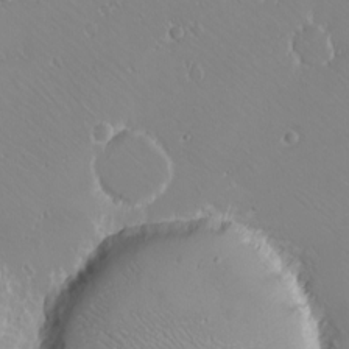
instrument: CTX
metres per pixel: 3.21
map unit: eHh
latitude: -8.5952
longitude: -69.7449
